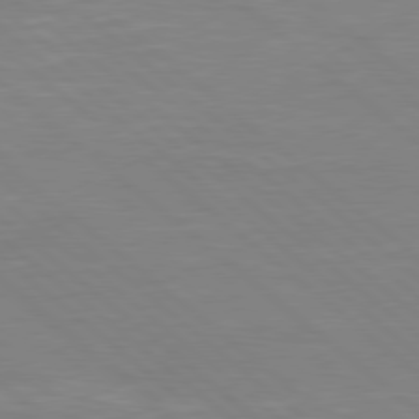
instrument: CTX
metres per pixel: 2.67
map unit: Hpe
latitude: 78.3845
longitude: -125.7071
